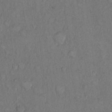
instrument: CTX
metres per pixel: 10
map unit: Hto
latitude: 9.2915
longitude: -59.0081
